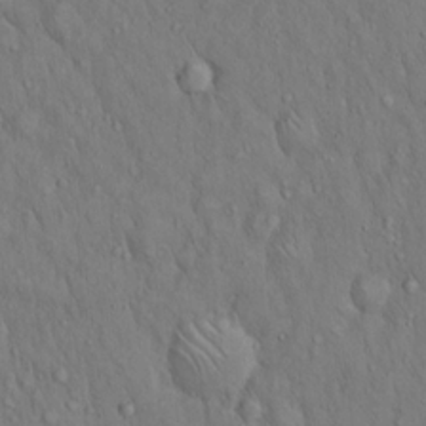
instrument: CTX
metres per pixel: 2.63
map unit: Hto
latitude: 15.2537
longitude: -58.1389
